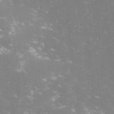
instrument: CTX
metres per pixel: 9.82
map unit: lHvf
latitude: -15.0487
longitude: -101.1214
